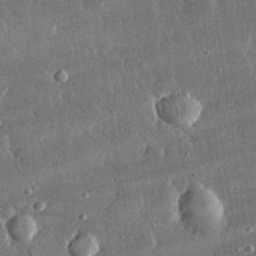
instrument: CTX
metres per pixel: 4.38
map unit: lHvf
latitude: 31.4805
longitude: -91.4049
